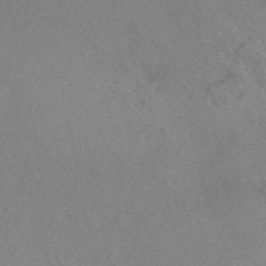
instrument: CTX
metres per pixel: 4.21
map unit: eAb
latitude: 49.8772
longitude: 107.4266
